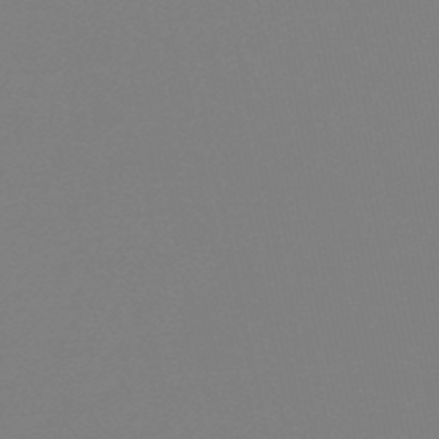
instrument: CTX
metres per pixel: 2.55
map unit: eHb
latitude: -48.9731
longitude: 86.9353
